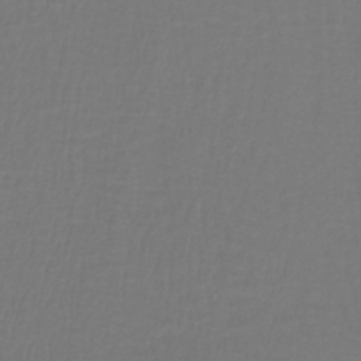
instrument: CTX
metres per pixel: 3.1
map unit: lHb
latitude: -42.6518
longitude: 57.3321
